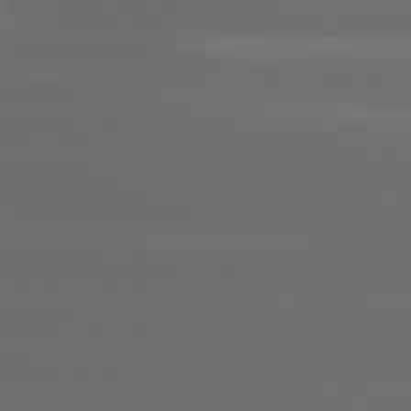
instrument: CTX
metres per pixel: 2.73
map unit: lApd
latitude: 80.8569
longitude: -136.3279
